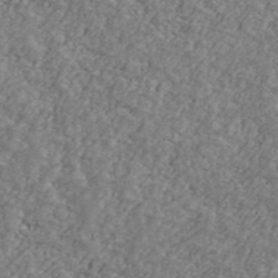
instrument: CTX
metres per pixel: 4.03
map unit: Ave
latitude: 41.4048
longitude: -110.9514
